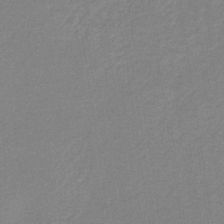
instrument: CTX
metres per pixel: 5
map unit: eHb
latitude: -33.2376
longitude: 69.8611
